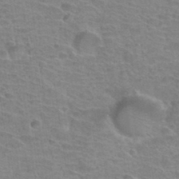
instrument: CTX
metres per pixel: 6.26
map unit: Hto
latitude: 34.0444
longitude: -39.3859
